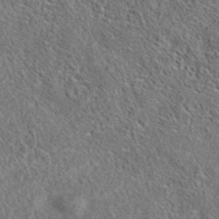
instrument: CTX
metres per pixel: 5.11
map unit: eAb
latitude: 37.3860
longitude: 112.3873
